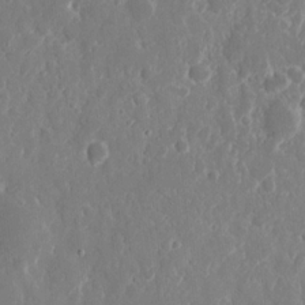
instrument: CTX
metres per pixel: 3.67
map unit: eHh
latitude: 11.3671
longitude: -71.1592
